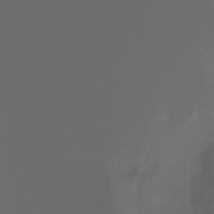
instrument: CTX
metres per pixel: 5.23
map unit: Ht
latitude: -3.9178
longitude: -61.4615
